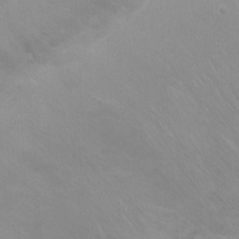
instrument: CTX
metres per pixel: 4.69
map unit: Nhu
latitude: -11.5210
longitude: -37.9528
